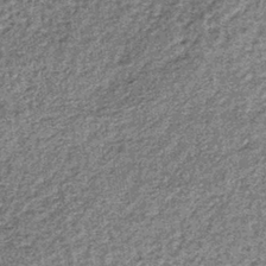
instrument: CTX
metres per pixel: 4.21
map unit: lHb
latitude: -38.2739
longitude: 66.6519
